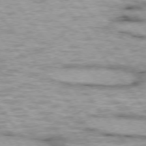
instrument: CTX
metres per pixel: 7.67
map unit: lApd
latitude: 74.9703
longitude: -48.5924
